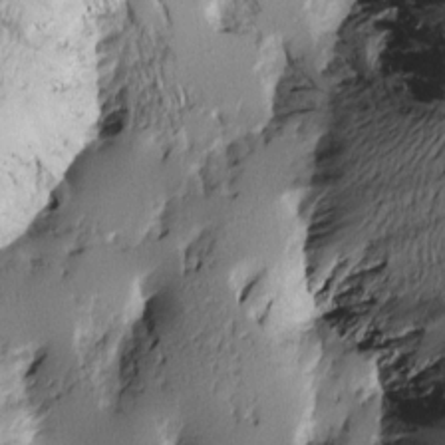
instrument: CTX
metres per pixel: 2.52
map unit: Htu
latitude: -2.4440
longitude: -177.2915
